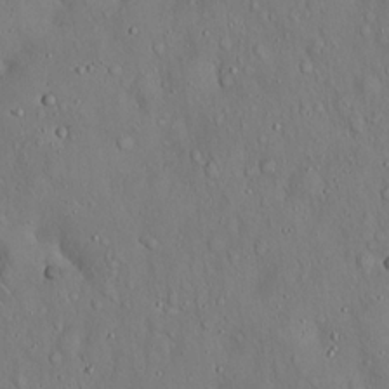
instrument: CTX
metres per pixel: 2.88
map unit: Hto
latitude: 18.1389
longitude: -60.3278
